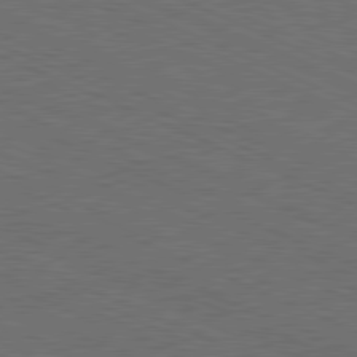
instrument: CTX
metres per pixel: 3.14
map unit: Hpe
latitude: -82.1228
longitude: 19.0486
